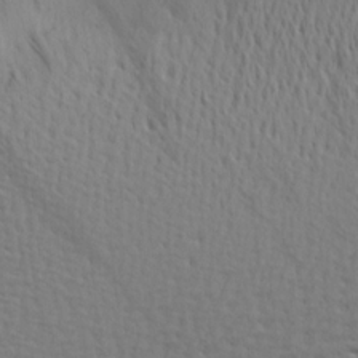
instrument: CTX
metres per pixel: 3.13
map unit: Aa
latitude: 17.5560
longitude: -144.9136
